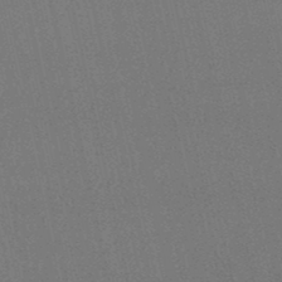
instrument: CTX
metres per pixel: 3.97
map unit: lHb
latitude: -48.1795
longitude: 61.8611
